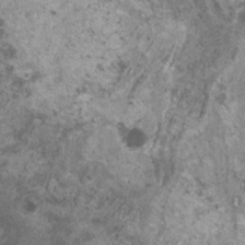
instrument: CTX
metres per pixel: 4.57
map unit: HNhu
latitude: 1.0269
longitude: 0.8030
